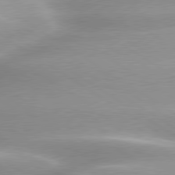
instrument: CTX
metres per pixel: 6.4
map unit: lApd
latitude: 80.0444
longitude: -136.7813
